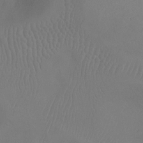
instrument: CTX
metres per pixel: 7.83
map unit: Ht
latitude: -7.5777
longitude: -23.7072
